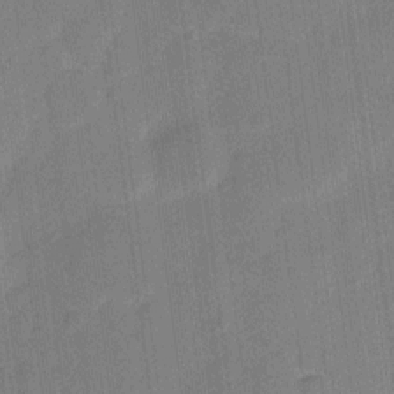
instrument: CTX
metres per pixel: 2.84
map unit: eHh
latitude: 11.0270
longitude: -67.0269
